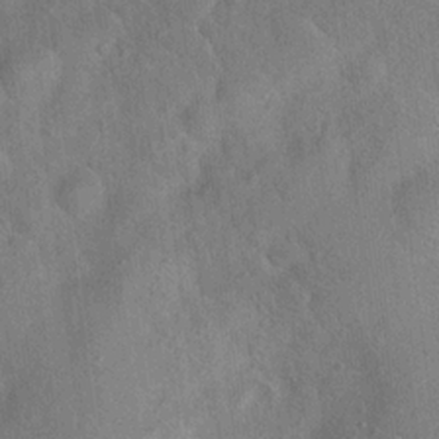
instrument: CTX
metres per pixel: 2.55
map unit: Hto
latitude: 17.9339
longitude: -52.8002
